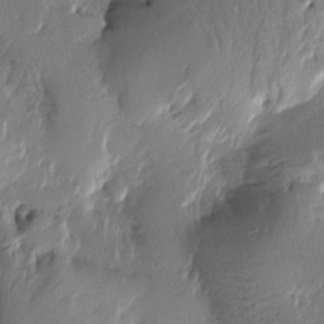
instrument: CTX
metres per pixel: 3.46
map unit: Htu
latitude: -2.2172
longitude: -177.5371
